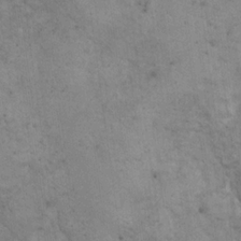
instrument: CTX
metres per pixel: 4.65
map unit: eHh
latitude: 21.7072
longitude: -60.8191
